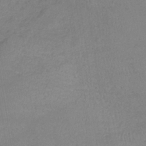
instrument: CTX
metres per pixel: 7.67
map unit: lHb
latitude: -36.9352
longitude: 71.4832
